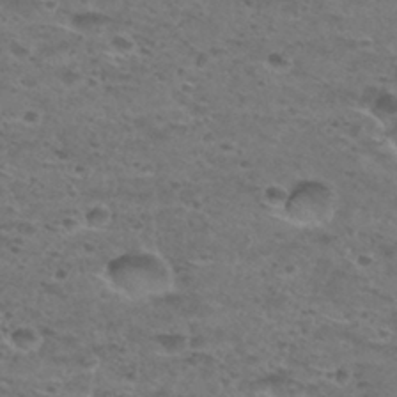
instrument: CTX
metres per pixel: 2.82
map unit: Hto
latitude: 30.2523
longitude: -48.2711
